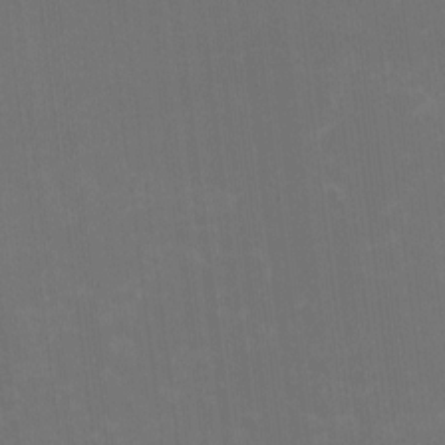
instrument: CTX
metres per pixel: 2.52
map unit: HNhu
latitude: -2.3495
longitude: -6.6113
